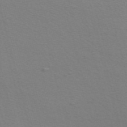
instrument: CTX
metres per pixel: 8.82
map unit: Nve
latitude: -57.0297
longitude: 63.8611
